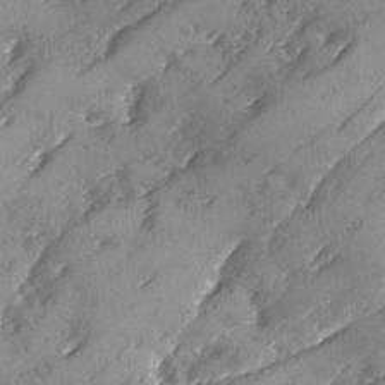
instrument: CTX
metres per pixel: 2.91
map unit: Ave
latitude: -8.2550
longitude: -117.8772
